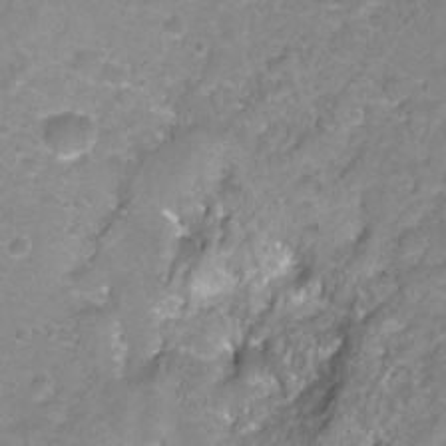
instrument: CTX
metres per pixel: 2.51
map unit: Hto
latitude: -4.8597
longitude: -35.3481
